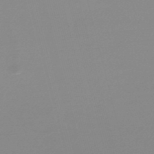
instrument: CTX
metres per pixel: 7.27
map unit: lHb
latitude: -48.0094
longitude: 68.2172
